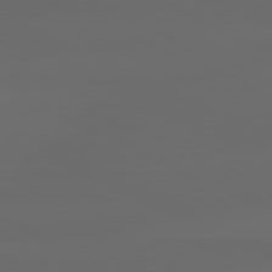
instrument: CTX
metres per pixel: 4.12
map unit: lApd
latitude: 80.9892
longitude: -137.5560
